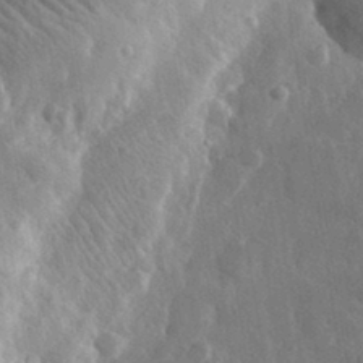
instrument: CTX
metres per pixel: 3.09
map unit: lHvf
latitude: 33.1025
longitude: -86.2144
